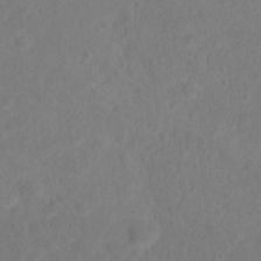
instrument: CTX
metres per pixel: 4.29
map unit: Nhu
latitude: 13.8583
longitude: -36.2523
